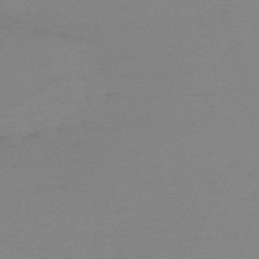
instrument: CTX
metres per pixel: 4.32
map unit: eHh
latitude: -61.8044
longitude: 52.0283
